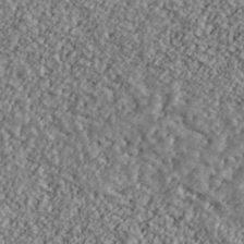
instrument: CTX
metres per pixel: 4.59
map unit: Ave
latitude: 40.6679
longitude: -111.2726
